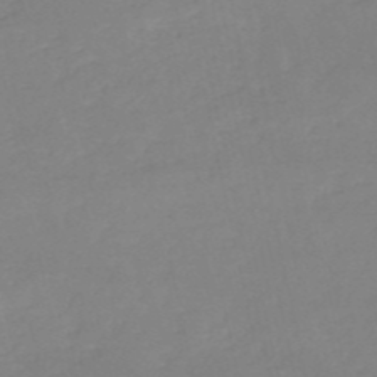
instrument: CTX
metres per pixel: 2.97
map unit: eHh
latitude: -52.7841
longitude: -25.3859
